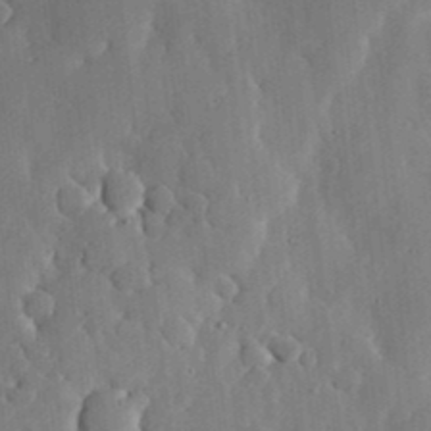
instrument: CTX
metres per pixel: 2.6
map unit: lHvf
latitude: 18.4034
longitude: -113.0269
